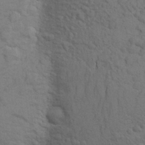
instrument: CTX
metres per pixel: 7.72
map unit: Aa
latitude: 23.7261
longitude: -148.5168
